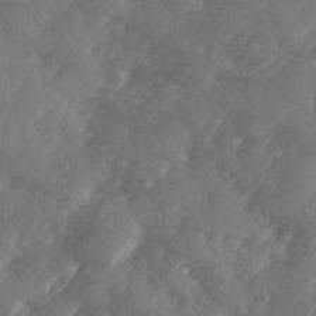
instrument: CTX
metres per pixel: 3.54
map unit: Ave
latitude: 2.0255
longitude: -111.0459
